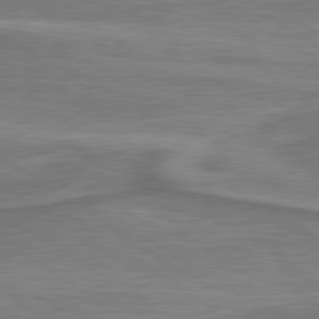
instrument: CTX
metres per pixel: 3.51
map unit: lApd
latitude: 79.7072
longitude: 171.2943
